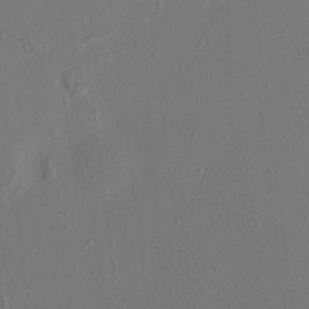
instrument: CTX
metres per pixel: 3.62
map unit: HNhu
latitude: 5.9717
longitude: 13.1242
